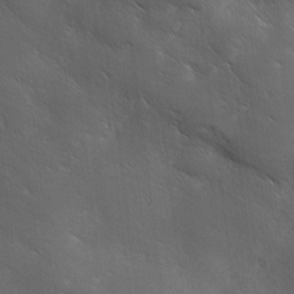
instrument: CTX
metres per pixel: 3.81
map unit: Ave
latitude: 0.9513
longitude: -114.1577
